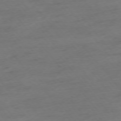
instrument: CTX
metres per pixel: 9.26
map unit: Ap
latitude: -76.0472
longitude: -84.1767
